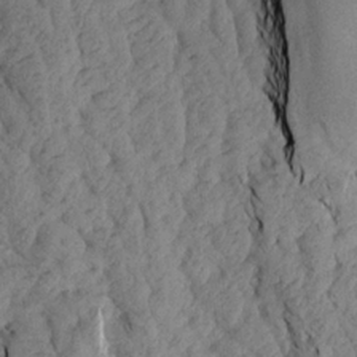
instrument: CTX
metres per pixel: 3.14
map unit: Aa
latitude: 18.2333
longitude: -145.8961
